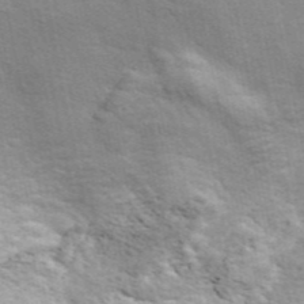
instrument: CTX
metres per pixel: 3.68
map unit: ANa
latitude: 45.3104
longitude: 30.6518
